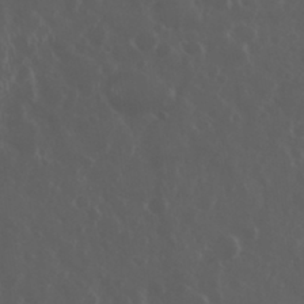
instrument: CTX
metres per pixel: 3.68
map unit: eHh
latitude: 34.1200
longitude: -59.4049
